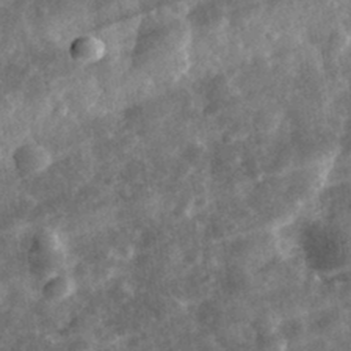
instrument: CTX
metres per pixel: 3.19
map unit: eHh
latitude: 32.8191
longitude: -79.2348
